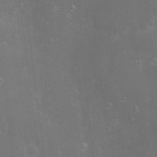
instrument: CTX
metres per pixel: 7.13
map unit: Hve
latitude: -11.3132
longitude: 174.6896
